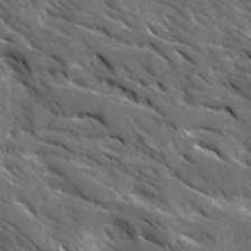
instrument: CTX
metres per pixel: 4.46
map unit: Ave
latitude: 17.0081
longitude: -130.7814
